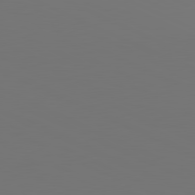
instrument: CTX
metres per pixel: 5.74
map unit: lApd
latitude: 81.2915
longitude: 147.9178
